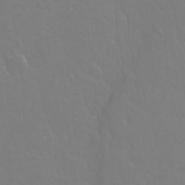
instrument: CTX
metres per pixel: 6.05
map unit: Hto
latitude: -3.7288
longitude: -35.1025
